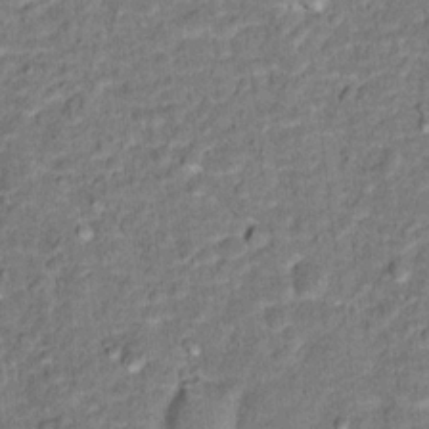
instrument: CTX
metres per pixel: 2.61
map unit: Hto
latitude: 15.5183
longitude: -38.6112
